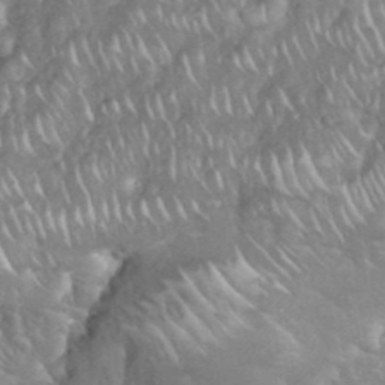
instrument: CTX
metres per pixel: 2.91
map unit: eHh
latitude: 38.3089
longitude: -58.5924
